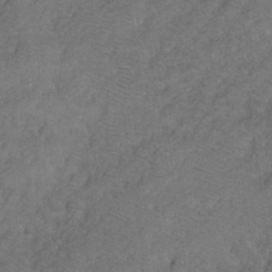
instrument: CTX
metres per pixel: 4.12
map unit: HNhu
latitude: -28.4251
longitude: 75.1054
